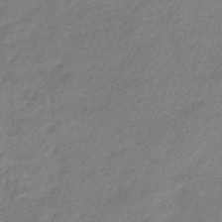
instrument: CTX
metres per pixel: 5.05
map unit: eHb
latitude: -38.3873
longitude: 80.4440
